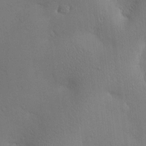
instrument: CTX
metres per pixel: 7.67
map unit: Nve
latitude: -8.8408
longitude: 174.2172
